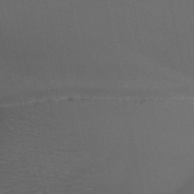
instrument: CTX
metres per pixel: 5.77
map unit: HNb
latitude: -51.1431
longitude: -43.2915
